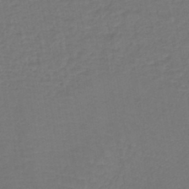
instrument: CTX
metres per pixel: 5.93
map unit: lHb
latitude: -42.7652
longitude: 74.9353
